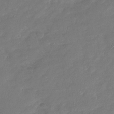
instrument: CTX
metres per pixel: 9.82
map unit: Nhu
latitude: -29.1809
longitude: -60.9324
